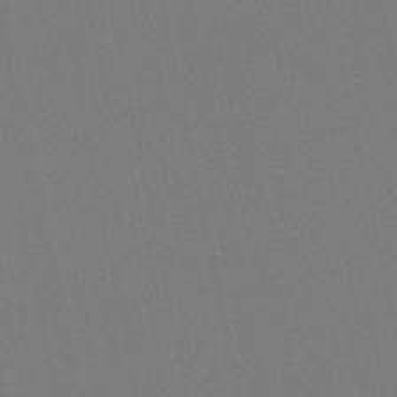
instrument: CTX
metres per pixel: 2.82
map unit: HNb
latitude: -50.3495
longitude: -52.3467
